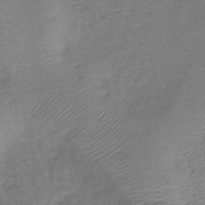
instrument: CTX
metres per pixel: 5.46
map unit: lHb
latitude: -41.7477
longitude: 79.1809
